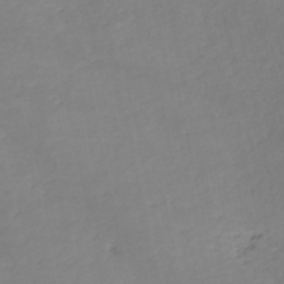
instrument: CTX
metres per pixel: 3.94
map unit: eHh
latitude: -52.0283
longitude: -24.6679
